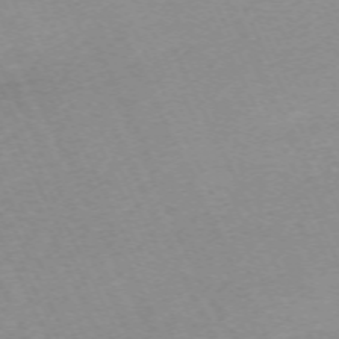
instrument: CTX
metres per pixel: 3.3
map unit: Hpe
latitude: -70.4440
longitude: 14.7464
